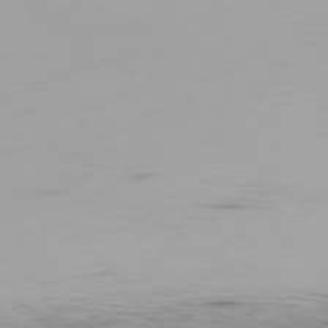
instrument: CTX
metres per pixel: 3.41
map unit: Ap
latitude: -77.8044
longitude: -65.1403
